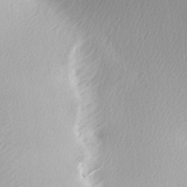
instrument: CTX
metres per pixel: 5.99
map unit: lAa
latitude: -5.4643
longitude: -122.4412
